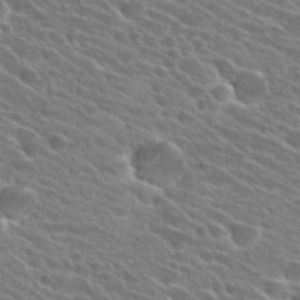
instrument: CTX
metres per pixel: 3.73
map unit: Hto
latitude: 25.2537
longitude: -41.2914
